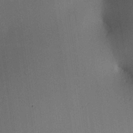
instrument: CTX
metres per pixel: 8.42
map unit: HNhu
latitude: 12.8947
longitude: 11.0487
